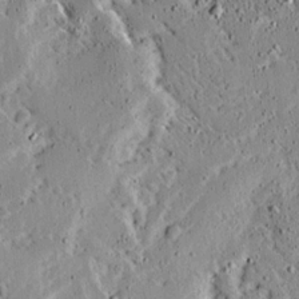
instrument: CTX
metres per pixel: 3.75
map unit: Ave
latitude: 13.8772
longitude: -138.8758
